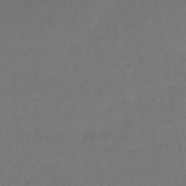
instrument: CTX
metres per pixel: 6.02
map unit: lHb
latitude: -43.7855
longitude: 61.2754
